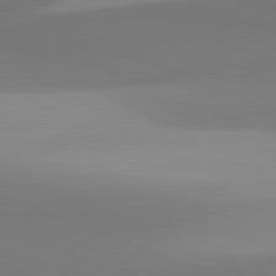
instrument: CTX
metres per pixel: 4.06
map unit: lApd
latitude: 81.8016
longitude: 141.3321
